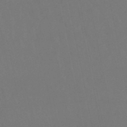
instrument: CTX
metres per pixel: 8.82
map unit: eHb
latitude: -50.7463
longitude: 69.4454
